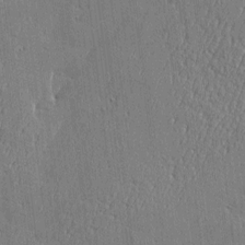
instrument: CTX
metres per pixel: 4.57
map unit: Htu
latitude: -6.2361
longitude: 176.0094
